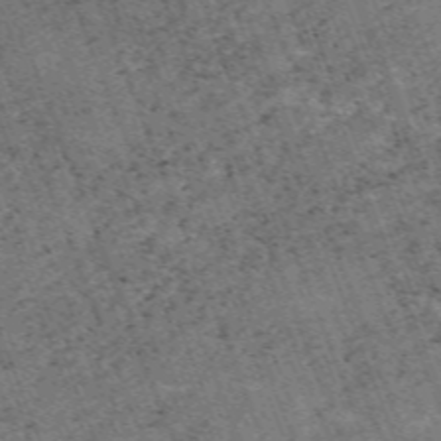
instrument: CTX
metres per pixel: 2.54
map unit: HNb
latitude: -54.7652
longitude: -48.1200
